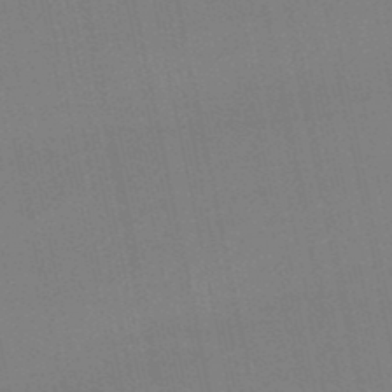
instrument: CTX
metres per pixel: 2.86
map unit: lHb
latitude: -49.8045
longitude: 71.1431
